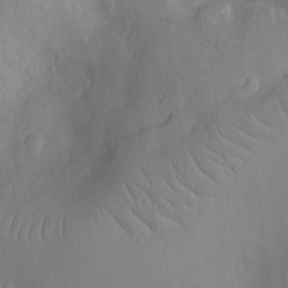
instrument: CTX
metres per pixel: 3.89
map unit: Ht
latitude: -9.8989
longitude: -22.9136
